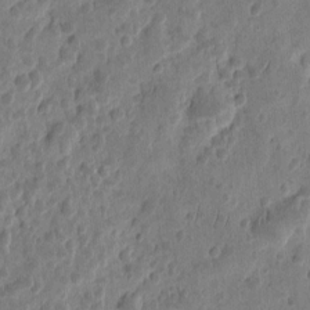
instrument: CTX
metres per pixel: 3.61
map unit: eHh
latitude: 9.1781
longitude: -73.6883
